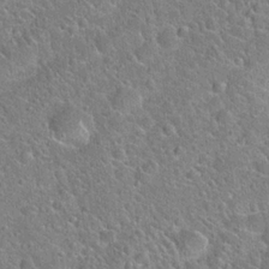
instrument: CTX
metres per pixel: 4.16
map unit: Hto
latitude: 20.8191
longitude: -51.1403
